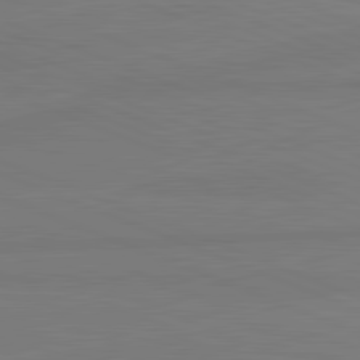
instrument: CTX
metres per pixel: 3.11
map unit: lApd
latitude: 81.9150
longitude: -179.8206
